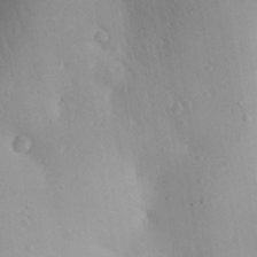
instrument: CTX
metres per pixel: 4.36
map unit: Aa
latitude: 27.7450
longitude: -147.4994
